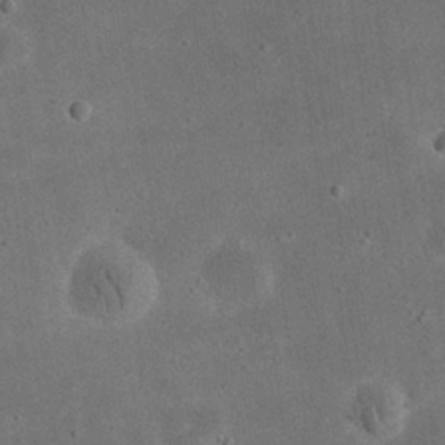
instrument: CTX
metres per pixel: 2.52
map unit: eHh
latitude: 24.4034
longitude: -68.1767
